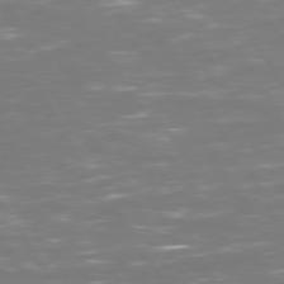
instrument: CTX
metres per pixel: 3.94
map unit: Hpe
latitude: 72.9514
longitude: -126.8758
